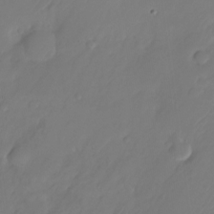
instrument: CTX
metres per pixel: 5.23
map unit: Nhu
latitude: -27.0864
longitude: -71.3293
